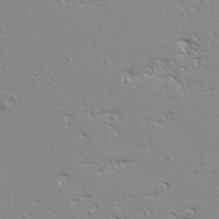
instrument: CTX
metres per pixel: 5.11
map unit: Ave
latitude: 13.2537
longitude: -139.0269
